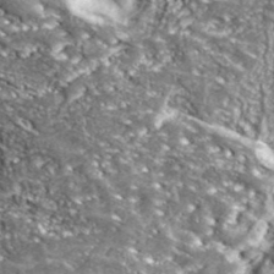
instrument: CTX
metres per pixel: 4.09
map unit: eHh
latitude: 42.6302
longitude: -90.5546
